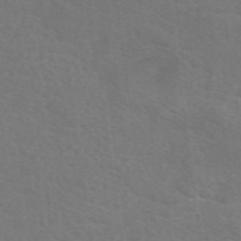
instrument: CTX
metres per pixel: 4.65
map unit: eAb
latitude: 50.3656
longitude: 112.9542
